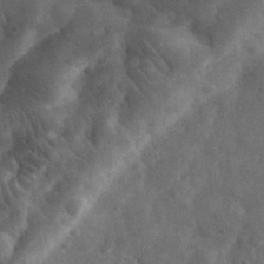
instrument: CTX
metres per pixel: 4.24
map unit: eHh
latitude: 34.1388
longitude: -78.3845
